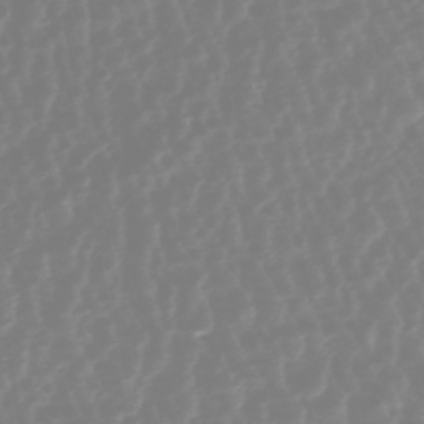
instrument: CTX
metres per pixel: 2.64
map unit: HNhu
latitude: -45.8989
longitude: 106.4629
